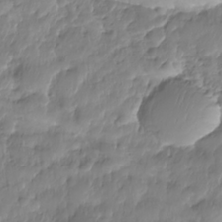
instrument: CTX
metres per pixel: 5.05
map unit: Nhe
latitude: -36.3684
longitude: -179.3293
